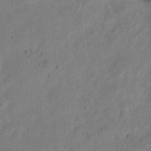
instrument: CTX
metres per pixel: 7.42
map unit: Hto
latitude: 2.8191
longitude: -35.6127
